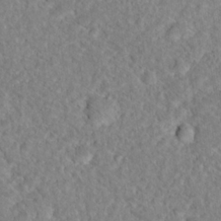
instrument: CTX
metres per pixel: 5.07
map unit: Nhu
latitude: 16.9703
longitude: -32.8758
